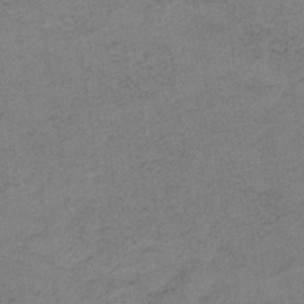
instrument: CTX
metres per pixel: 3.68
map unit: HNb
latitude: -32.5196
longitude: 63.3320
